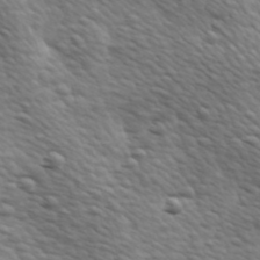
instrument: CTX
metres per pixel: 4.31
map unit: Hve
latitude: 24.2711
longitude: -97.2726
